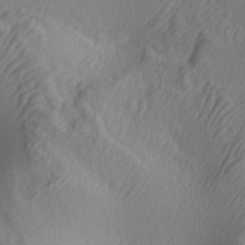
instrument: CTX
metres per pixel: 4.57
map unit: lAa
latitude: -5.1809
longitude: -123.2915
